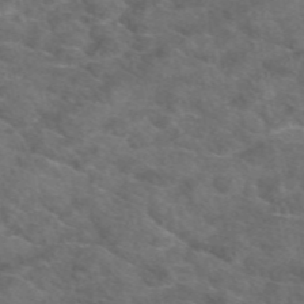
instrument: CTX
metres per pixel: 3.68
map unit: eAb
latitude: 49.6883
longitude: 111.2753
